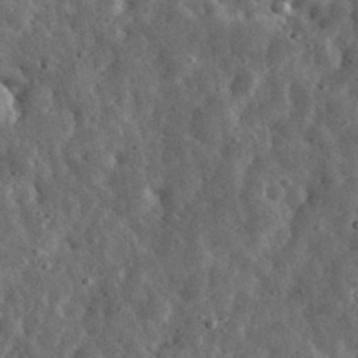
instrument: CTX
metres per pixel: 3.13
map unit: eHh
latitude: 33.9528
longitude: -79.4616
